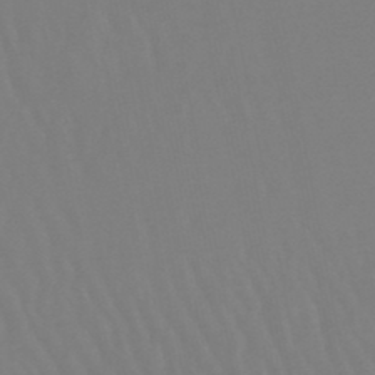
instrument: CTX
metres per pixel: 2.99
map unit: lHb
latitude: -46.8030
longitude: 76.0283
